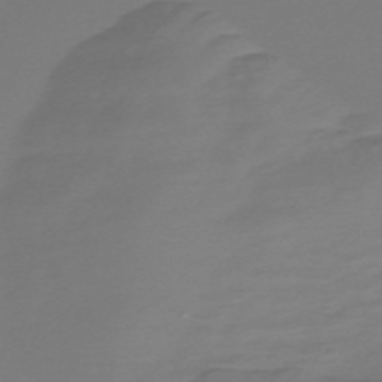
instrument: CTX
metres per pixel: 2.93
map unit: Nve
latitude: -58.1794
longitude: 66.1039
